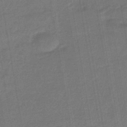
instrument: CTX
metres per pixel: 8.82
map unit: eHb
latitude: -46.3873
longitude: 88.0472
